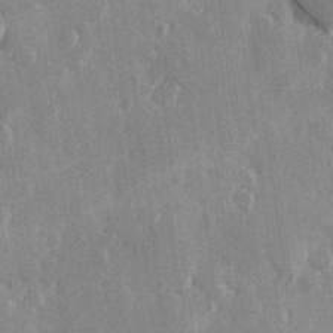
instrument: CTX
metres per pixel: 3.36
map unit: Hve
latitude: 26.3089
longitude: 147.8233
